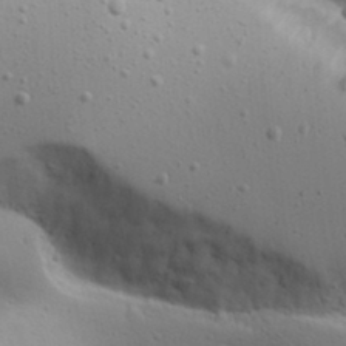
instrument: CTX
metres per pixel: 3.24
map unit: Aa
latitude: 17.1403
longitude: -125.7071
